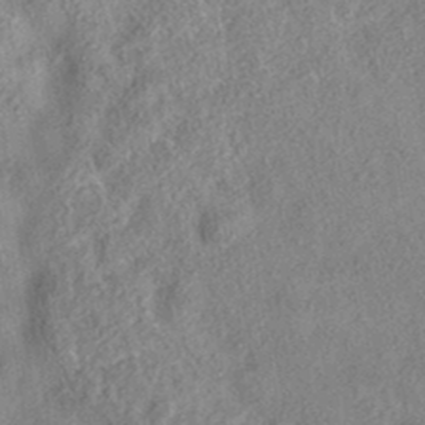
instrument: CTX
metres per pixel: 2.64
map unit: eAb
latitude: 35.6127
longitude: 107.0865
